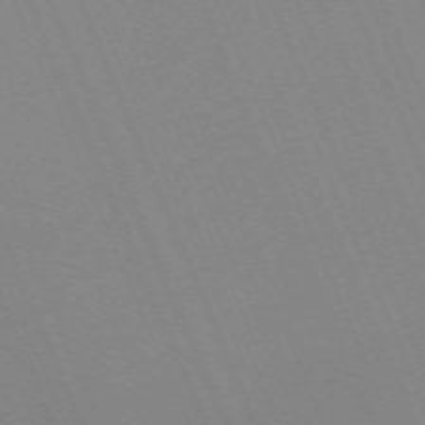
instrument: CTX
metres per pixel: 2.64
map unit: Nhu
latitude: -67.3699
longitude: 38.7085
